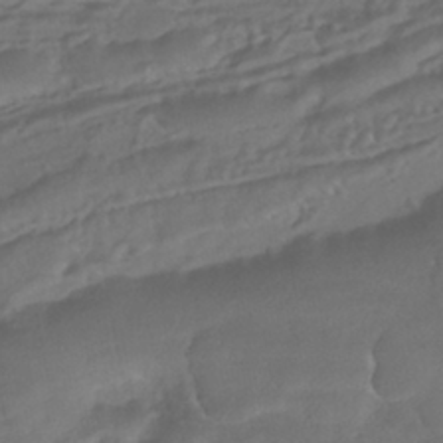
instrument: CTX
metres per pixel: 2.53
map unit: HNhu
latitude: -42.1605
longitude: 102.5574
